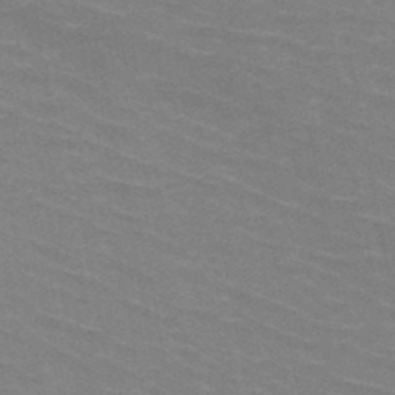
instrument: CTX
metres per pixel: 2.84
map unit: HNb
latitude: -47.4643
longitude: -46.1956
